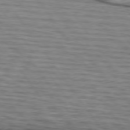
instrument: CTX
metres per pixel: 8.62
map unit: lApd
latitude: 74.7624
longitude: -71.5749
